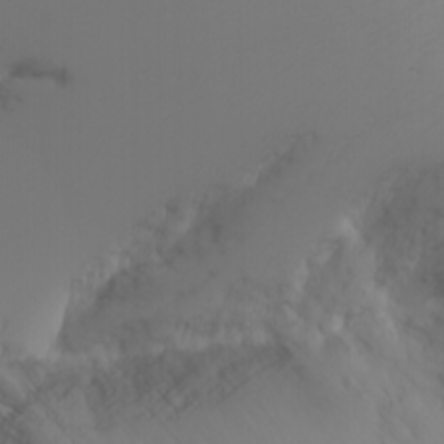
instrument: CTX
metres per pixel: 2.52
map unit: Nhu
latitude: -8.0283
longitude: -72.5357
